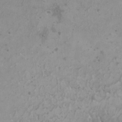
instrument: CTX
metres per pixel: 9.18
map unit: HNhu
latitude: -0.0850
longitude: 3.6721
